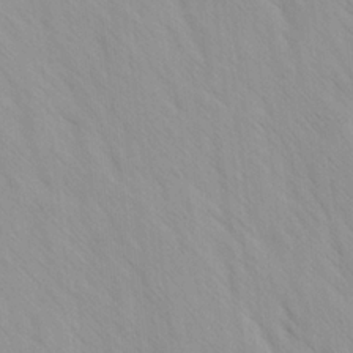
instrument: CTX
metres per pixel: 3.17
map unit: Ave
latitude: -1.4077
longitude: -112.8191
